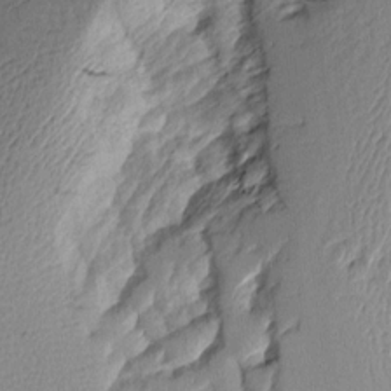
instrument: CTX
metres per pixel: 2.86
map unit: Aa
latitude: 10.1767
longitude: -126.8002
